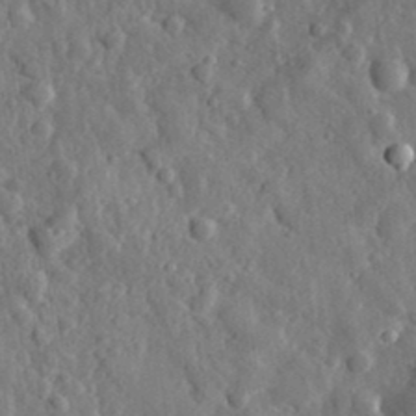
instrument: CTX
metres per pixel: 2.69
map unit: eHh
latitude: 35.1214
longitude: -80.7246
